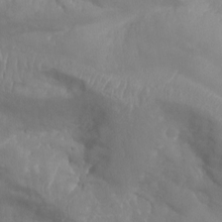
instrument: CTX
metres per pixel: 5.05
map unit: Aa
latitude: -8.0283
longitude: -78.2523
